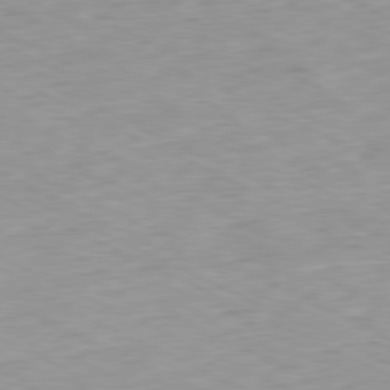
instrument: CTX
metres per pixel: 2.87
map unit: Ap
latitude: -80.2173
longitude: -67.3292
